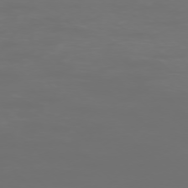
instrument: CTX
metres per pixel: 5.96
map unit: Ap
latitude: -76.4251
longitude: -82.0633
